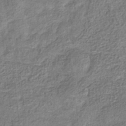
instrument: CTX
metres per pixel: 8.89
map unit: eHb
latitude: -35.6533
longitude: 79.7855
